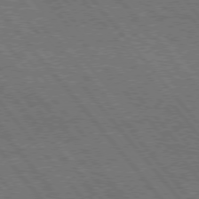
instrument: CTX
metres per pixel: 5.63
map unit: Hpe
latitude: 75.5371
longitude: -140.1577
